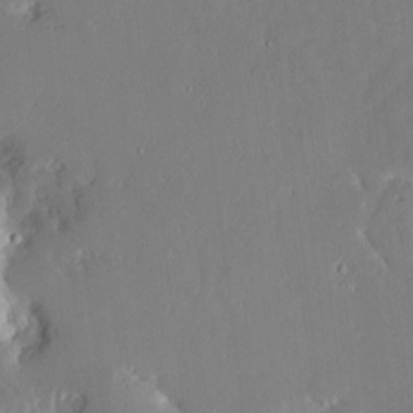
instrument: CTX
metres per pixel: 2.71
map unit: Nve
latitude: -8.2739
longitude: 172.8408
